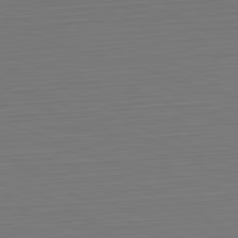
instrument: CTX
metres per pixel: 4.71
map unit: Hpe
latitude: -82.5574
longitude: 11.8611
